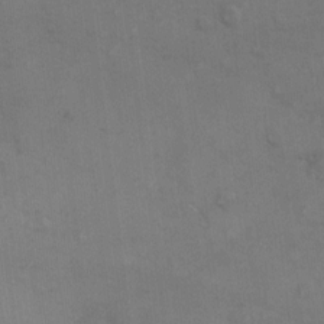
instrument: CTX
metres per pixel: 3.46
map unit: Hto
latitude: 6.7813
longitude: -62.1956
